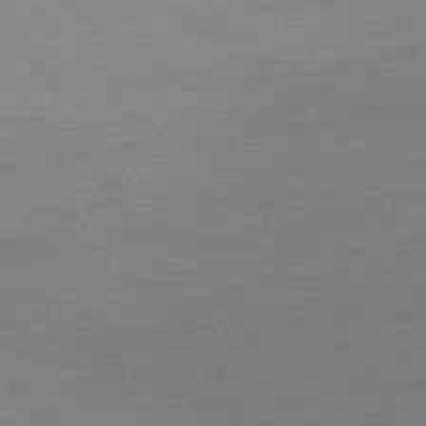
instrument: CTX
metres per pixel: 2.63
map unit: Ap
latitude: -74.1606
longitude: -69.6505
